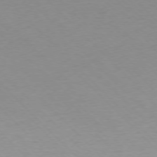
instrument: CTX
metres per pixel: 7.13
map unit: Ap
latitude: -76.8786
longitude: -64.9325
